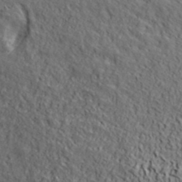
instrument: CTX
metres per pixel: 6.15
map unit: lHvf
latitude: 39.2348
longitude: -86.7435
